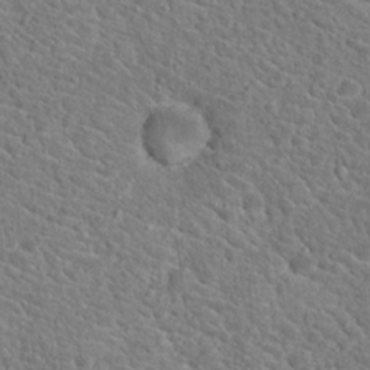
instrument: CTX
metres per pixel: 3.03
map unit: Hto
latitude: 18.9702
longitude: -33.7639
